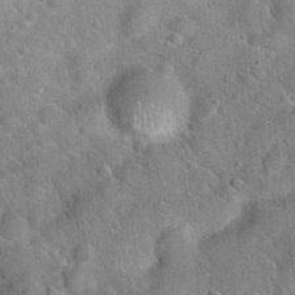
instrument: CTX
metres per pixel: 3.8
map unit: Hto
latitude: 20.3090
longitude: -52.5357
